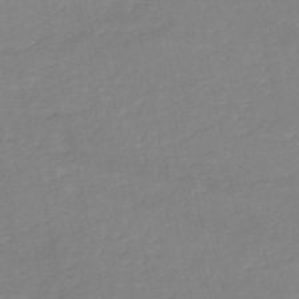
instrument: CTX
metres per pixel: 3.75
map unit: eHh
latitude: -52.0094
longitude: -24.7246
